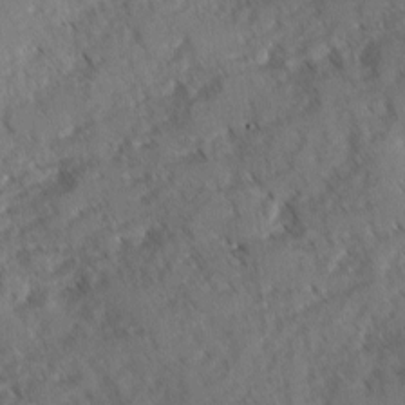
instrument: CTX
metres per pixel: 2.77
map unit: Ave
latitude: -1.0676
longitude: -111.5182
